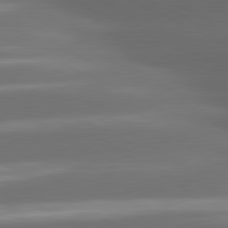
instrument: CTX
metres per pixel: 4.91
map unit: lApd
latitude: 81.0836
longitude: -142.7813
